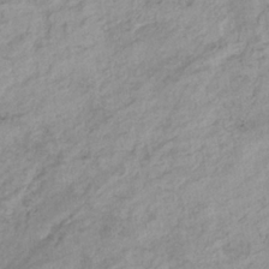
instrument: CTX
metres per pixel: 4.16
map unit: eHb
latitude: -33.2376
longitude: 70.8975
